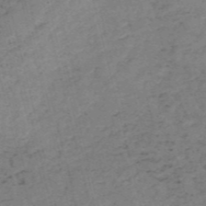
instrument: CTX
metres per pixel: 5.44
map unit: HNb
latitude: -54.5385
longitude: -46.6113
